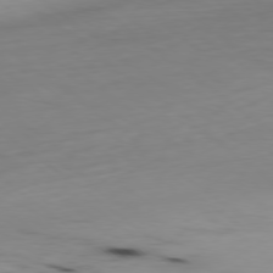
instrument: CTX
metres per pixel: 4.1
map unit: Ap
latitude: -79.1620
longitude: -92.3089
